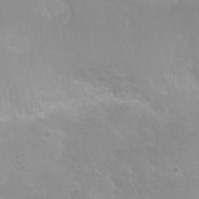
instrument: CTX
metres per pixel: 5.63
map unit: Ht
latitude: -5.5777
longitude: -34.6679
